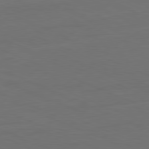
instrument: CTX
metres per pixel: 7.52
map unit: Hpe
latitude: -81.6533
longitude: 21.0108
